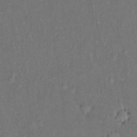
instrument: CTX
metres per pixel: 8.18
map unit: eHh
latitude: 16.2900
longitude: -62.4979
